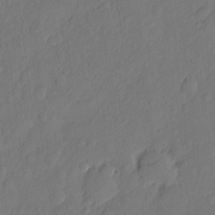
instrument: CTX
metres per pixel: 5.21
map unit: eHh
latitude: 6.1956
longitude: -74.9136
